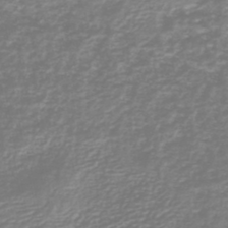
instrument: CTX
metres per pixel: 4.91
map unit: HNb
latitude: -45.5021
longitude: 55.0109
